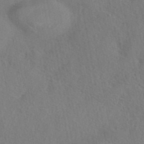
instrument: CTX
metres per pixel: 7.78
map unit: eAb
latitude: 42.8002
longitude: 104.8219
